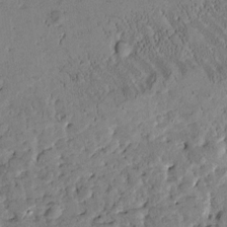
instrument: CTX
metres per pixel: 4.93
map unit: Htu
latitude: -1.3321
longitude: 176.1984
